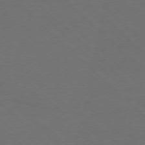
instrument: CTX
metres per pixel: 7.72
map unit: Ap
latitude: -78.1228
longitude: -86.6490
